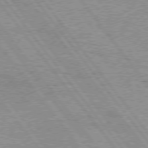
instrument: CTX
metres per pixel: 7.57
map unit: Hpe
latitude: 75.8017
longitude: -156.3089
